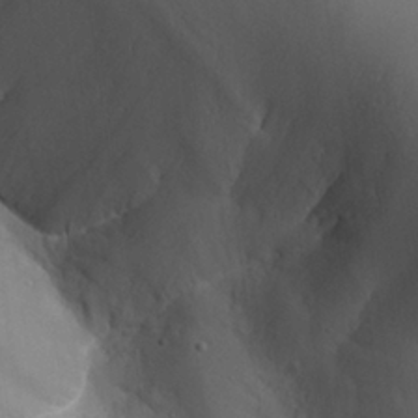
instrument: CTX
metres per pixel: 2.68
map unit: Aa
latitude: 26.0822
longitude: -128.1011
